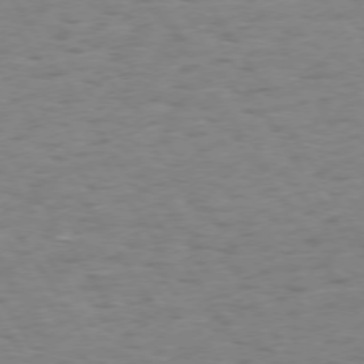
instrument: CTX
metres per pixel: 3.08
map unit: Hpe
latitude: 73.5183
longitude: -140.0633
